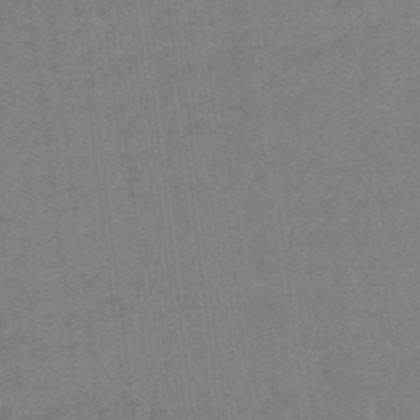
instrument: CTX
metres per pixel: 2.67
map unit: eHb
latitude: -48.1606
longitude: 87.2754
